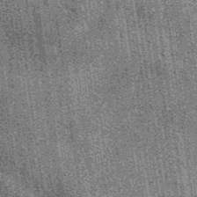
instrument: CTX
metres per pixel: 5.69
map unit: eAb
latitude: 39.9906
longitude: 107.5021
